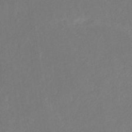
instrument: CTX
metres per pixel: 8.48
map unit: eHb
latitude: -30.9352
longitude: 67.8800
